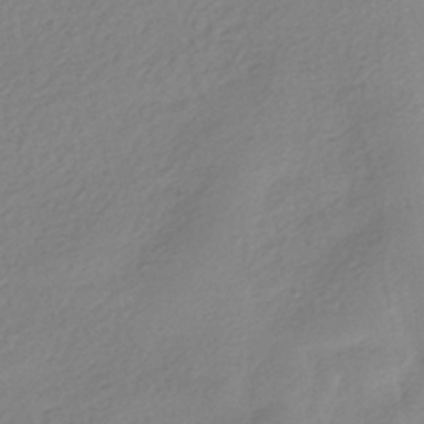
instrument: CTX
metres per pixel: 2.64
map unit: HNhu
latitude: -40.3873
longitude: 94.1605
